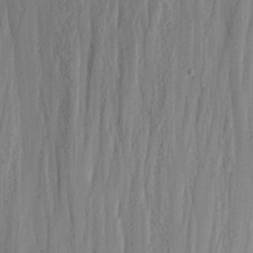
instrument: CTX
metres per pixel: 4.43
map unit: Nhu
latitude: -4.6707
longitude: -82.5923
